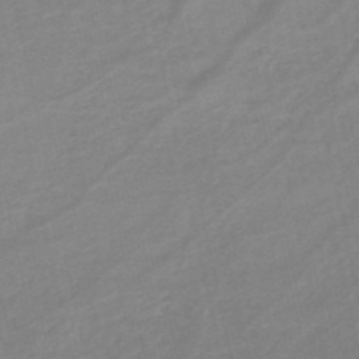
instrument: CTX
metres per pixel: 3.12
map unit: HNb
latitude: -52.8408
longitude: -48.3845
